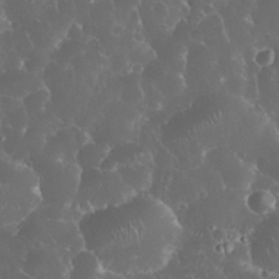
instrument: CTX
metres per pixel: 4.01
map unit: eHh
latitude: 33.8394
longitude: -62.9325
